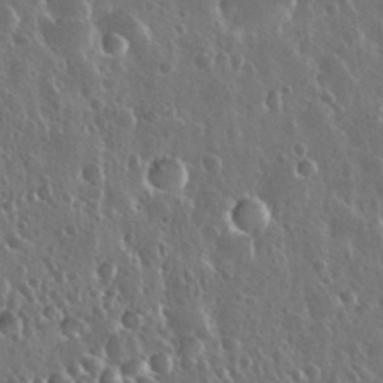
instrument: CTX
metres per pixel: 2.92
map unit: Nhu
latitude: 30.4979
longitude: -56.1199
